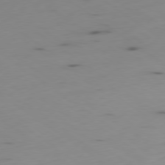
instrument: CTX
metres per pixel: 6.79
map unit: Ap
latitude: -79.7288
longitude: -63.0459
